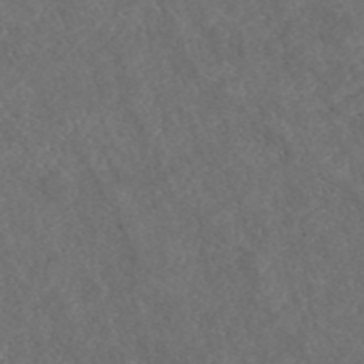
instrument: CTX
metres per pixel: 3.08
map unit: ANa
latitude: 43.1592
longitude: 27.7855
